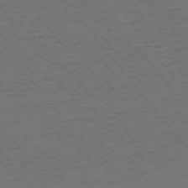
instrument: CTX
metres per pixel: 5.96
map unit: Ap
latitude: -75.1998
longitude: -82.1766
